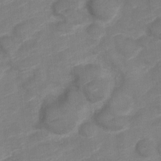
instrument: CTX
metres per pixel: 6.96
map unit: Nve
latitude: -18.4440
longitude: 106.9731
